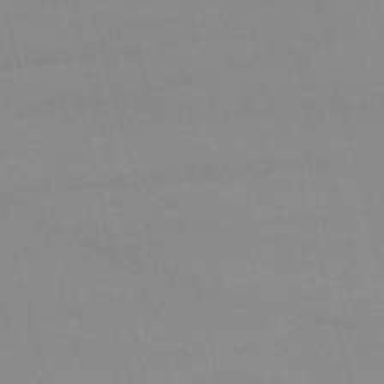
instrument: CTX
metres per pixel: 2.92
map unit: lHb
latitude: -47.6533
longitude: 61.2565
